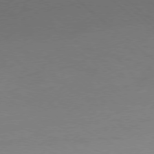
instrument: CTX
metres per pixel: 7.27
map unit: Ap
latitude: -78.6518
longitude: -99.5182
